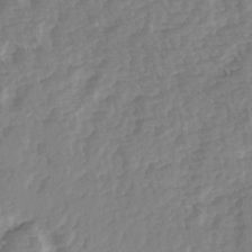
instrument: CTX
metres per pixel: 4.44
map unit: Hve
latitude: 2.9891
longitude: -121.7072
